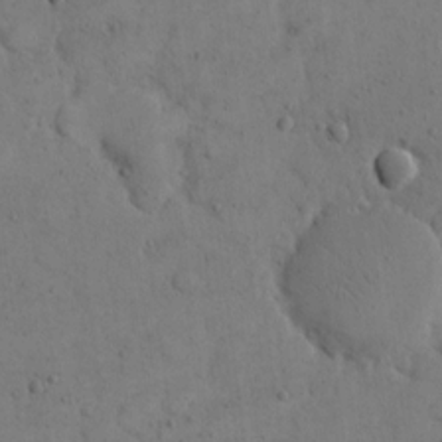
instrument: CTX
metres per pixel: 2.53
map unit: eHh
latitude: 14.1956
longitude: -67.2537
